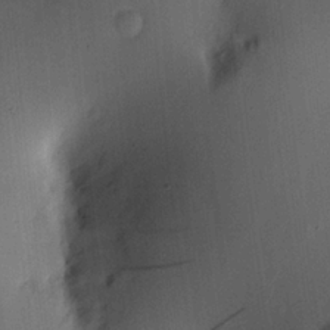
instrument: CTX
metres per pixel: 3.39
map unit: HNhu
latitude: 13.0081
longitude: 11.1809
